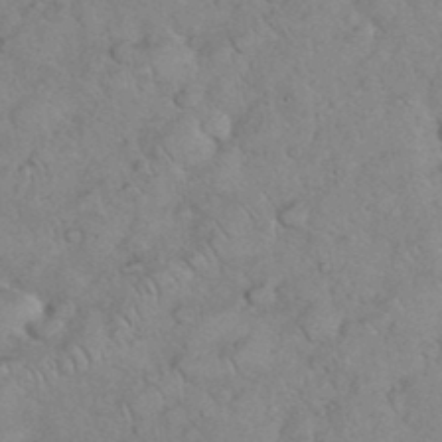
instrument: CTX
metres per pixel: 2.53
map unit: eHh
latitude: 36.4034
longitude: -64.2334
